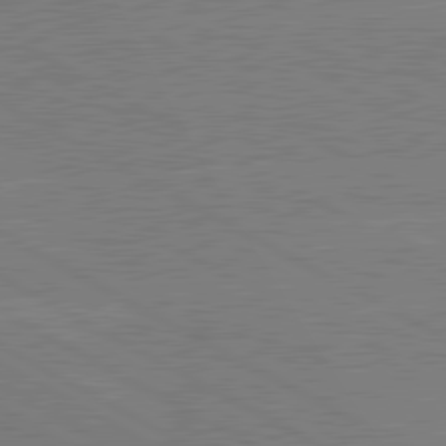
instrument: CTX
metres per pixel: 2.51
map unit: lApd
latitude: 80.7246
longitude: -126.6302
